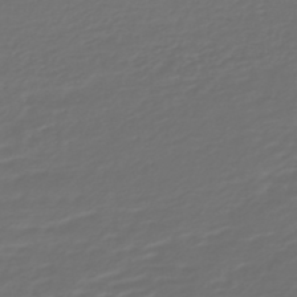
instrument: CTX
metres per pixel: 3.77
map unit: HNb
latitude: -47.6533
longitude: 55.1053
